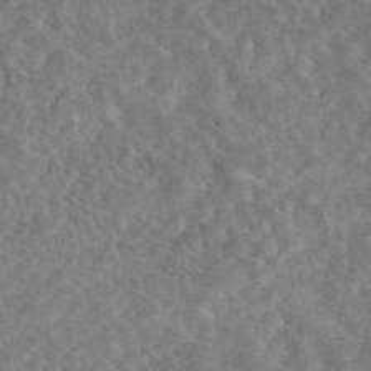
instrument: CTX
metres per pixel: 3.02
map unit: eAb
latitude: 44.6868
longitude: 116.2172
